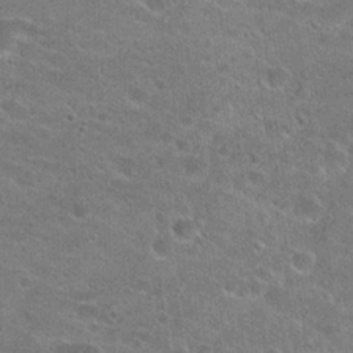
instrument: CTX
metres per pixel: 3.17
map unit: Hto
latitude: 22.8380
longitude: -43.4615
